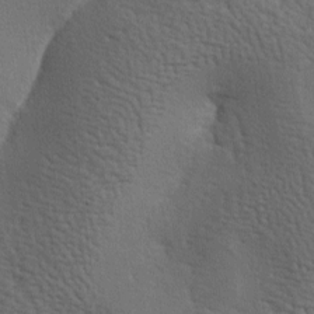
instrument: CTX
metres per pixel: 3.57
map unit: lAa
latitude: -7.1809
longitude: -125.5371
